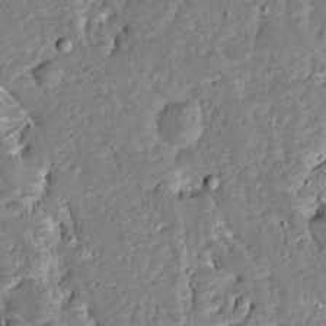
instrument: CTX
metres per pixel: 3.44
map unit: Ave
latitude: 12.7246
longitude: -137.7639
